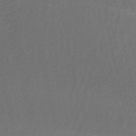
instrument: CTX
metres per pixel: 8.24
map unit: HNb
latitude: -53.2753
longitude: -42.2523
